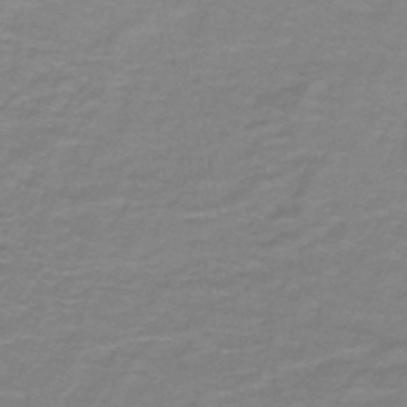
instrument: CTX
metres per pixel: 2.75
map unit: lHb
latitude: -41.8989
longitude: 56.3117
